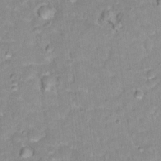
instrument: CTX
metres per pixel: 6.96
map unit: Hto
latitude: 17.5371
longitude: -35.6694
